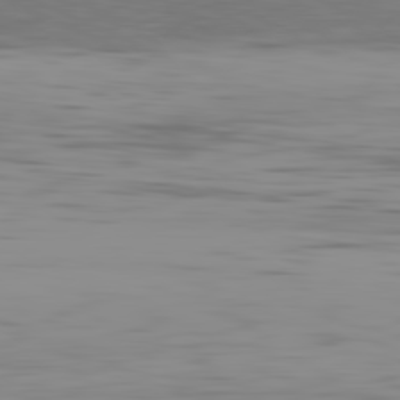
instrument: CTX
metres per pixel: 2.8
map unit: Hpe
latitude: -81.8045
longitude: 15.2565
